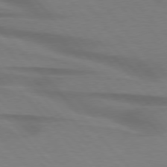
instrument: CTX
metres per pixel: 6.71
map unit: lApd
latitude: 76.4412
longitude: -86.8569
